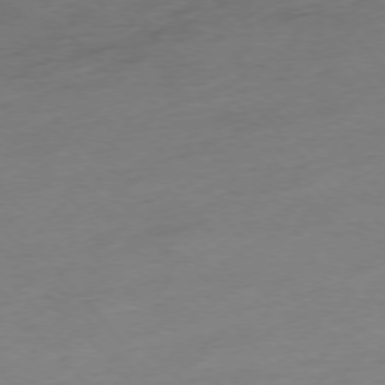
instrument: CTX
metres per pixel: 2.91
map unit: Hpe
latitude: -76.2362
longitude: -14.8191
